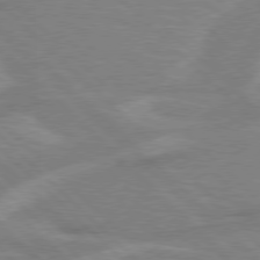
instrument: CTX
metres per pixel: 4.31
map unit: Hpe
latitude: 77.3481
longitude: -152.0255
